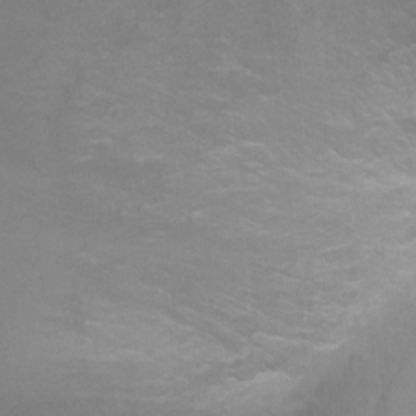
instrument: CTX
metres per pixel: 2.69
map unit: Ht
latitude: 1.6316
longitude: -32.8947
